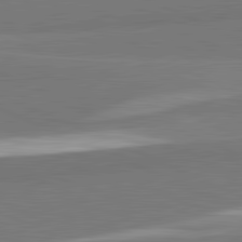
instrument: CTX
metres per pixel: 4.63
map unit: lApd
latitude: 82.1577
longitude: 151.8611
